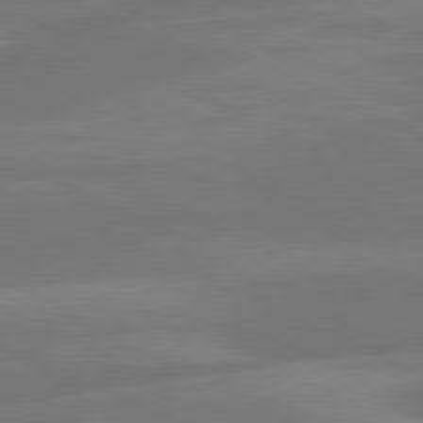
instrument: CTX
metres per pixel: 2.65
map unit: lApd
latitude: 81.5938
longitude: -135.3670
